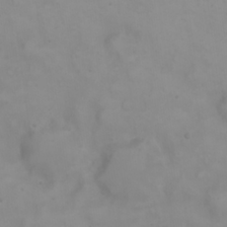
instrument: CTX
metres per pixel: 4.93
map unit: eHh
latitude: 23.0647
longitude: -60.8191
